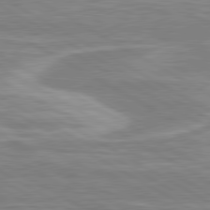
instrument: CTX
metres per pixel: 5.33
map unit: lApd
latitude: 80.6113
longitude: -172.8757
